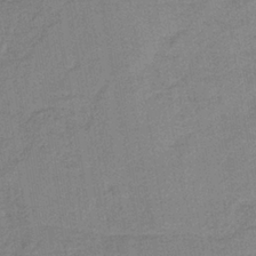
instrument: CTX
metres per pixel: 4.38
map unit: HNb
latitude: -34.0472
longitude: 57.3698
